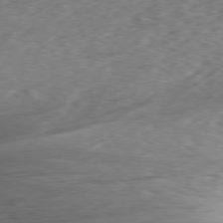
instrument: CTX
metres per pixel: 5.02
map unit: Ap
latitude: -79.0297
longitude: -77.7827
